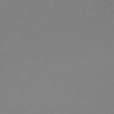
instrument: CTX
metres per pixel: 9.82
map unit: eHh
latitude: -61.9745
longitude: 52.8219
